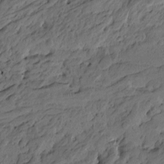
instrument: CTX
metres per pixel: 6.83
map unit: Htu
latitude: -6.5384
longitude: -179.3671
